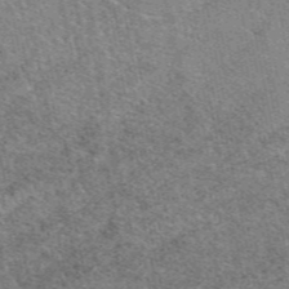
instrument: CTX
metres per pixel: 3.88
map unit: eAb
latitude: 49.1970
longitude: 114.1795
